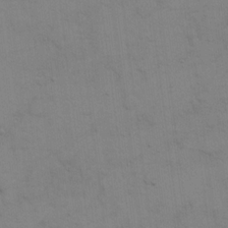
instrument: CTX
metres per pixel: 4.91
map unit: eHh
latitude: 17.6127
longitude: -66.4790
